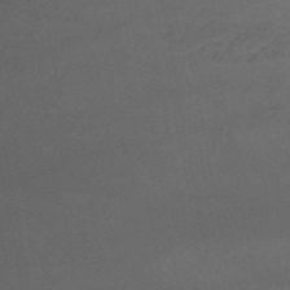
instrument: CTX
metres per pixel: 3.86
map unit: HNb
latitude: -51.6344
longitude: -39.1592
